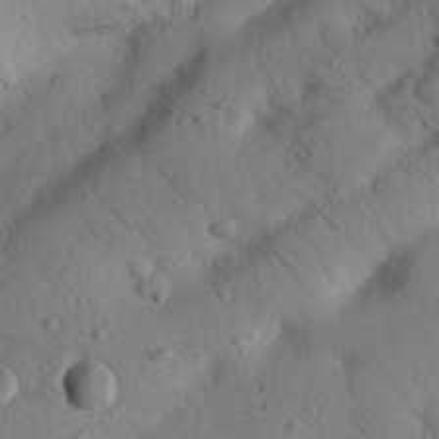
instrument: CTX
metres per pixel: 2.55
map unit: Nhu
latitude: 22.4034
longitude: -75.0836
